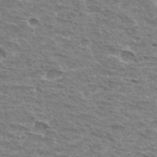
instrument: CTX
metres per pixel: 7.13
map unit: Hto
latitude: 33.1592
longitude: -45.0647
